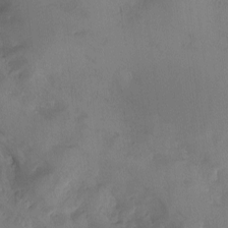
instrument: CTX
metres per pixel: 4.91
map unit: Ave
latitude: -10.2928
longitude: -118.2333
